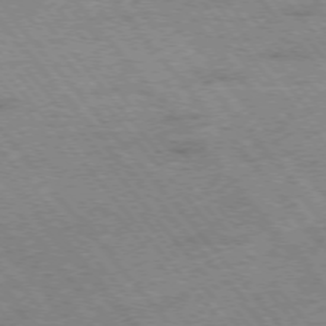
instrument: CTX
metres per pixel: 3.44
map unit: Hpe
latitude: -75.7289
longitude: -14.3846
